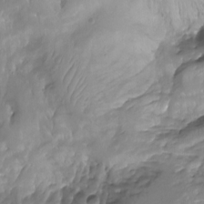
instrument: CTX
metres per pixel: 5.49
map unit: Aa
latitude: -13.0487
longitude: -67.0647
